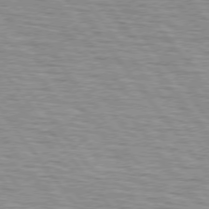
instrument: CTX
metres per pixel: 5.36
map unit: lApd
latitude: 75.2159
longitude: -75.8017
